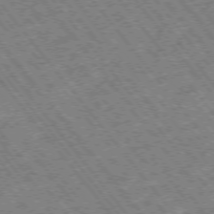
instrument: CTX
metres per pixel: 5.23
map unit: Hpe
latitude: -75.5588
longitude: -20.4979
